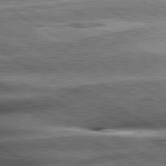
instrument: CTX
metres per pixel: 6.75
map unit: lApd
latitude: 80.3845
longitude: -142.3845
